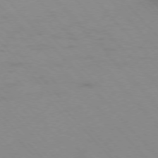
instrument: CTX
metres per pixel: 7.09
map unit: Ap
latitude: -76.8786
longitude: -61.3859
